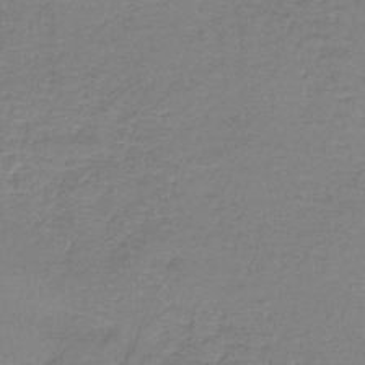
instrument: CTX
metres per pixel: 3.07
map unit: lHb
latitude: -42.3117
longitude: 59.1998
